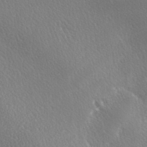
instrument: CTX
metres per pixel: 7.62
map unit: Ave
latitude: -6.7841
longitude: -123.2159
